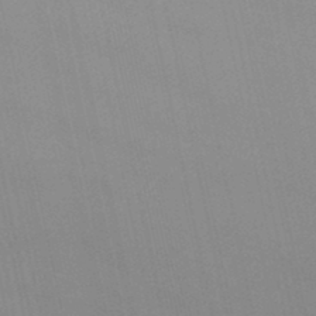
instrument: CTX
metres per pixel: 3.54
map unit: lHb
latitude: -46.0472
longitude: 70.2362
